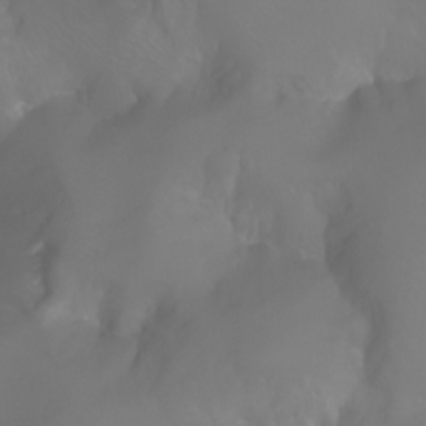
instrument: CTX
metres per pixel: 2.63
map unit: Aa
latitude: -6.6518
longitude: -72.0255
